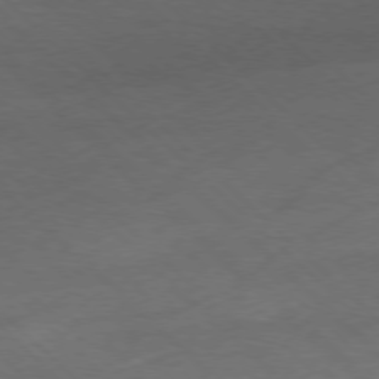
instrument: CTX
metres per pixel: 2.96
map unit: Ap
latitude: -77.8989
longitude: -69.0459
